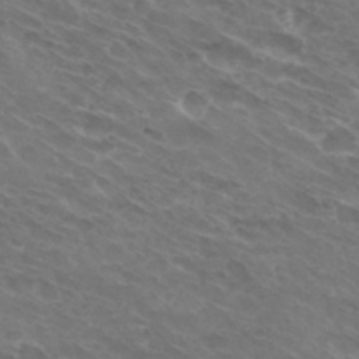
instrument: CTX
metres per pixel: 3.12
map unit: Hto
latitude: 32.0444
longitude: -43.7639
